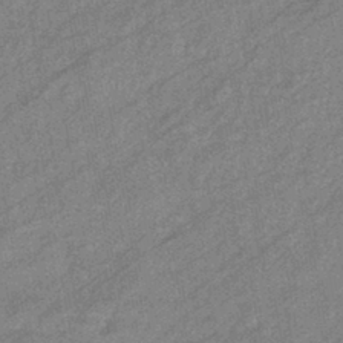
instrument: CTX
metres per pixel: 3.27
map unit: eHb
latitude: -41.2565
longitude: 82.3684
